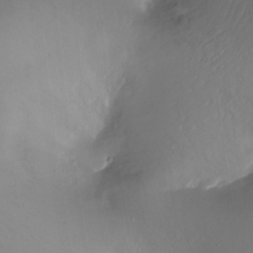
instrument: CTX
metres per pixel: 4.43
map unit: Ht
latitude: -16.5385
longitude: -41.8205
